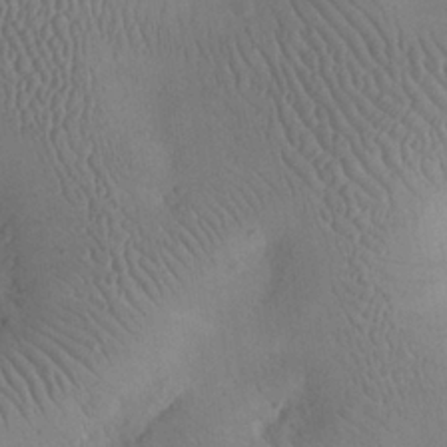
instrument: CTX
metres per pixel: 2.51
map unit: eHh
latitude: 24.9513
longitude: -66.3089
